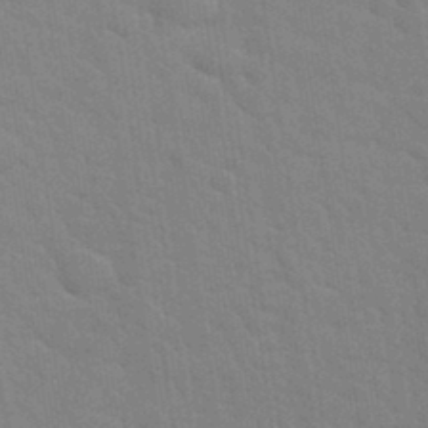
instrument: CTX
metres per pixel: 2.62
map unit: Hto
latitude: 34.1388
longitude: -51.6127
